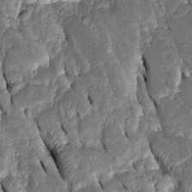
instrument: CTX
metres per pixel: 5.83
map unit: Htu
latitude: -1.1809
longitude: 149.6344
